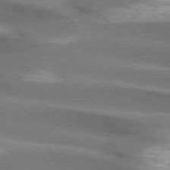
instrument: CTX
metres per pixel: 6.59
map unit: lApd
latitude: 74.4790
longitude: -63.1026
